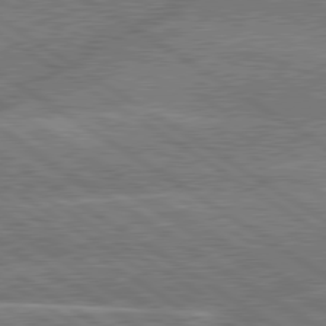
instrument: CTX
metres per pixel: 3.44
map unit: lApd
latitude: 79.8584
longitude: -145.6883
